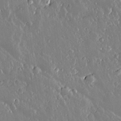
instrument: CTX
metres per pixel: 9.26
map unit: lAvf
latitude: 14.2523
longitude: -128.4601
